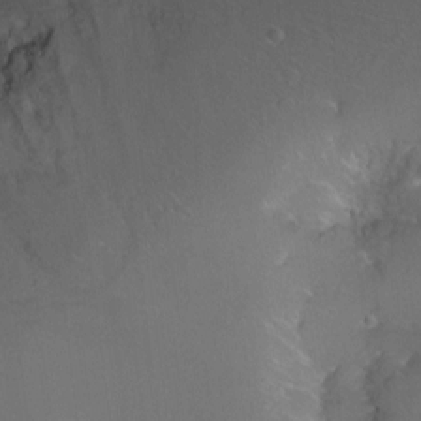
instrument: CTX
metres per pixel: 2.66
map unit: Ht
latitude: -7.9556
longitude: -35.7638
